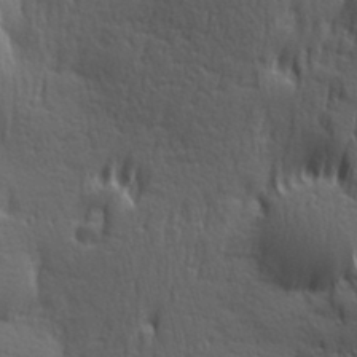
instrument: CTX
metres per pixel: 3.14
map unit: Hve
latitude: 24.3656
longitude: -97.0080
